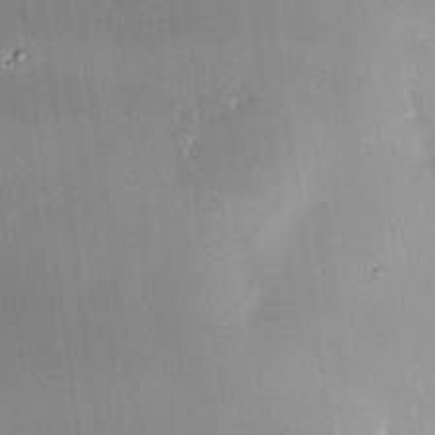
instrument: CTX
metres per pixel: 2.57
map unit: HNhu
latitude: 4.6868
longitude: 12.9542
